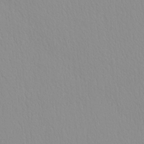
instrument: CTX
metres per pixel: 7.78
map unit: HNhu
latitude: -5.1809
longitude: 14.5007
